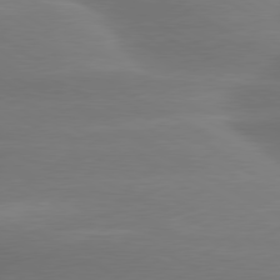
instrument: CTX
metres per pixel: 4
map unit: lApd
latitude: 79.2159
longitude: -115.3292
